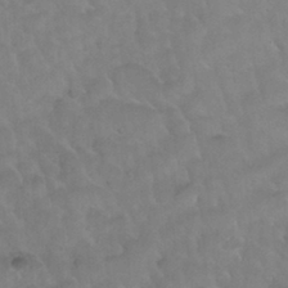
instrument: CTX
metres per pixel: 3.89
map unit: Nhu
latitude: 30.1578
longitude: -51.0080
